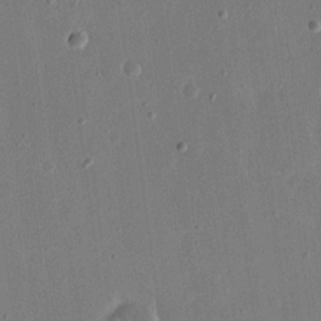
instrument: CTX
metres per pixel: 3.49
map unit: eHh
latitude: 15.7072
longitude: -70.3845
